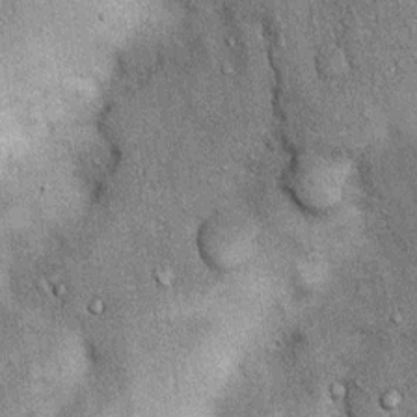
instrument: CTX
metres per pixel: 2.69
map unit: Nhu
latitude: 5.8961
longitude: -23.8961
